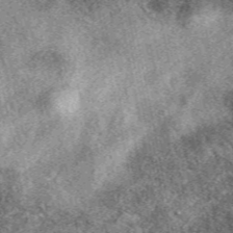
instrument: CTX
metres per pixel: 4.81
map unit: eAb
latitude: 39.5749
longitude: 109.7855
